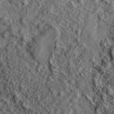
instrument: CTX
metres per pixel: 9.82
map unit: lHvf
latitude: 41.2536
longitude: -89.1404
